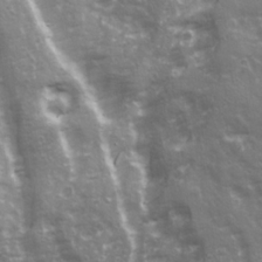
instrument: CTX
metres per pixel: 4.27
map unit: Ave
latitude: 21.0837
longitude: -132.7057
